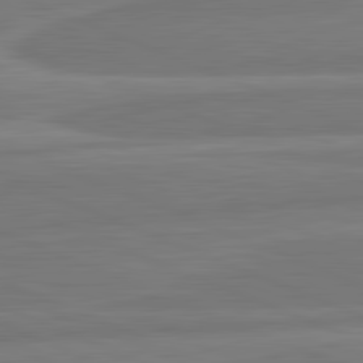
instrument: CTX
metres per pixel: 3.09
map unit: lApd
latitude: 82.1766
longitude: -173.8016
